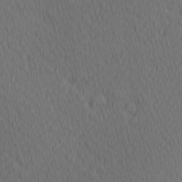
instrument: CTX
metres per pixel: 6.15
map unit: Hve
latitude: 12.8002
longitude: -90.8002
